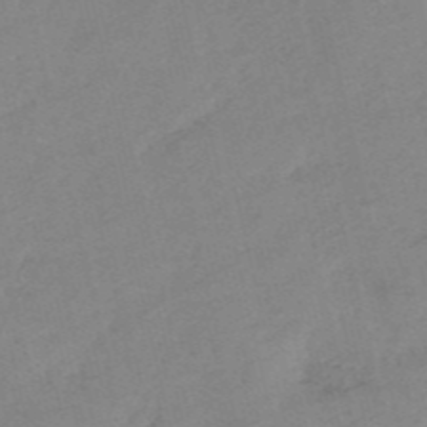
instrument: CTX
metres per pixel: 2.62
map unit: HNb
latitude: -54.2740
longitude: -41.8394
